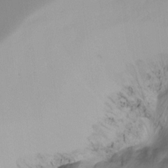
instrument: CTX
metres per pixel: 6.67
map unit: Ht
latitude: -16.1039
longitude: -45.3104
